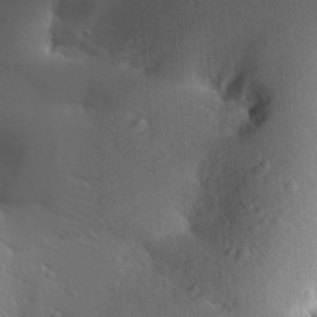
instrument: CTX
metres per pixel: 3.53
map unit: Aa
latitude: 29.4048
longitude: -133.1781
